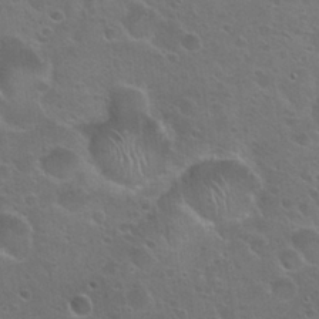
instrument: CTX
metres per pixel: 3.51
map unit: Hto
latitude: 23.8961
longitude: -50.6490
